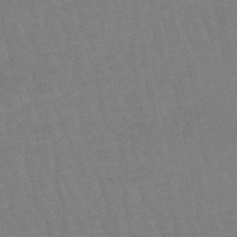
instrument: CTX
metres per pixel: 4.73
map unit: lHb
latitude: -46.2361
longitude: 78.5573
